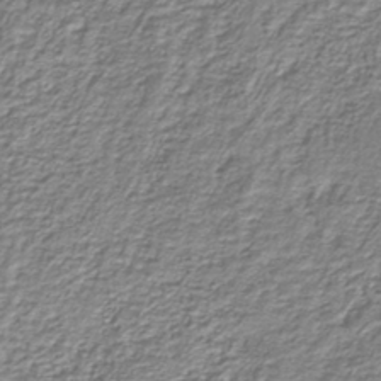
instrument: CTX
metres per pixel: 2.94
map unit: HNb
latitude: -38.7463
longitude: 51.2187
